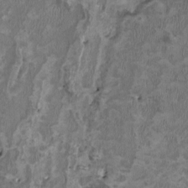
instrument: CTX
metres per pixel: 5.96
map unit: HNhu
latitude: 2.5734
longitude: -3.7260
